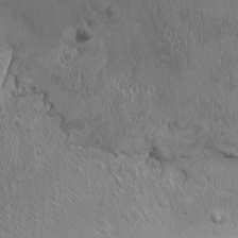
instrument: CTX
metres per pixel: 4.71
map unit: Ht
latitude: -3.1242
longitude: -15.0081
